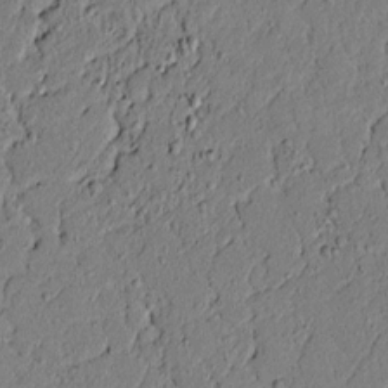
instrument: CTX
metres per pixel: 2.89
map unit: lAvf
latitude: 5.3104
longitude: 167.2376
